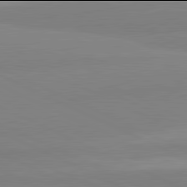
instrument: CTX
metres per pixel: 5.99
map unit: lApd
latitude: 81.9906
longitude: 179.6722
